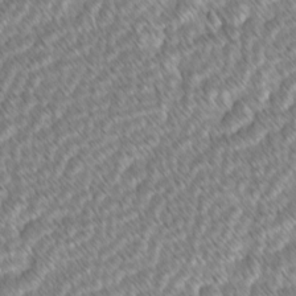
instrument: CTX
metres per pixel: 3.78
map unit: lAvf
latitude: -1.7667
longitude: -114.4601
